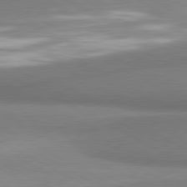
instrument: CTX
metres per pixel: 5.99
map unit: lApd
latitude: 80.4601
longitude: 167.6533
